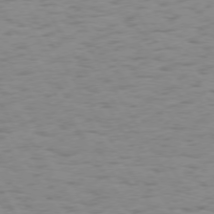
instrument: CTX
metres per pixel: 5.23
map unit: Hpe
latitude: 73.8017
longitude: -136.0255
